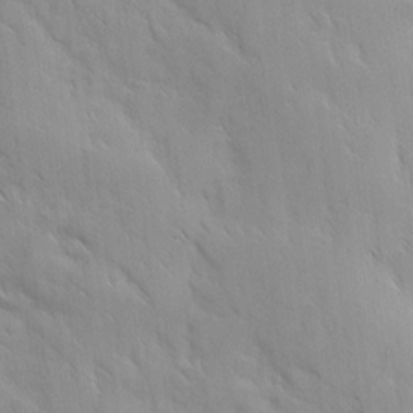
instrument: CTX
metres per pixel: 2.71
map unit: Ave
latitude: 10.1200
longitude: -103.2726
